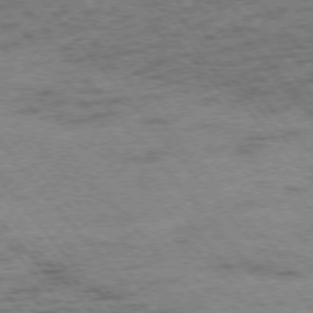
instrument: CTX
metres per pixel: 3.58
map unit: Hpe
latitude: -75.7856
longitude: -14.4412
